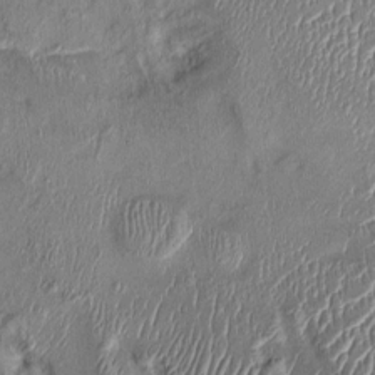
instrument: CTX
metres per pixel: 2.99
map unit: Ht
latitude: -1.3321
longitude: -14.3279
